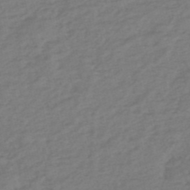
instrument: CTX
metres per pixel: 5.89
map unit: eHh
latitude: -51.3887
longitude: -24.8569
